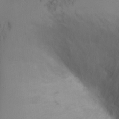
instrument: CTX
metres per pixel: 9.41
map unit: Ht
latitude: -2.9352
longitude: -33.6883
